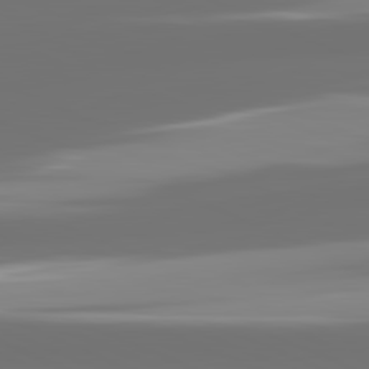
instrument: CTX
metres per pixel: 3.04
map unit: lApd
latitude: 82.0444
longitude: -166.7435
